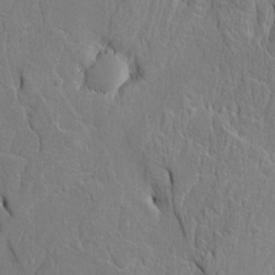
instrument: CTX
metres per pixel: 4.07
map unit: Htu
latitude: -4.9163
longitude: 152.4440
